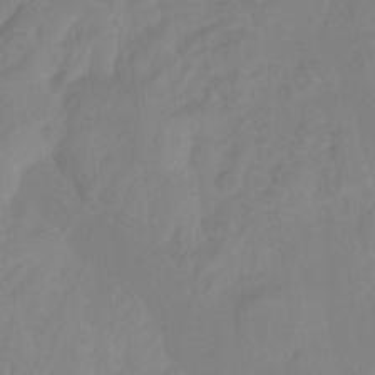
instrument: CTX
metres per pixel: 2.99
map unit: Ht
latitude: -14.1606
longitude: -56.3845
